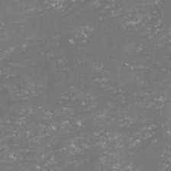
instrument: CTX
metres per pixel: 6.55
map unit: lHvf
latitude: -15.2943
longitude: -100.1956
